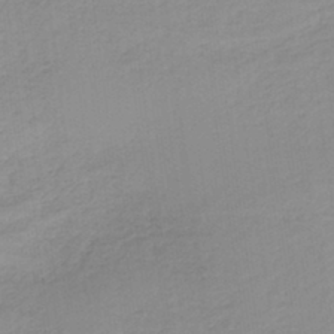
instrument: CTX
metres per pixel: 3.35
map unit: HNb
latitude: -36.4440
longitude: 56.1228
